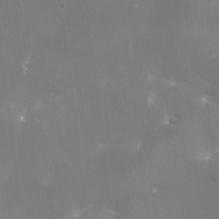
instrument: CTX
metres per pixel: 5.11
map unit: Ht
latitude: -16.9542
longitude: -44.0633
